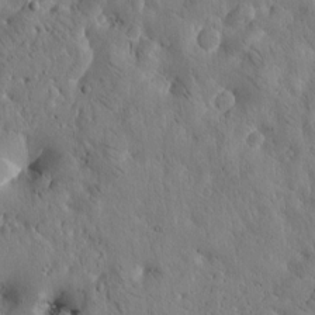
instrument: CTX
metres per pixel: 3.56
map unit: Htu
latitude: -3.3131
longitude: 170.8975
